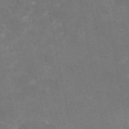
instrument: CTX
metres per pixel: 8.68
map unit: eAb
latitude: 47.3671
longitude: 116.0660
